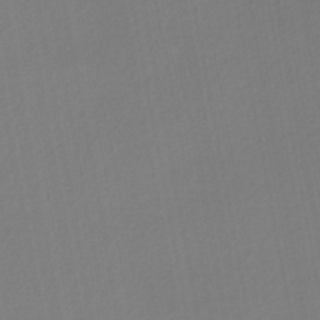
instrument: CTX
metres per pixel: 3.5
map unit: lHb
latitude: -45.4077
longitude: 74.0850
